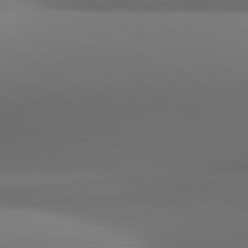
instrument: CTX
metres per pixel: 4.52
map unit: lApd
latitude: 81.1025
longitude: 136.4818
